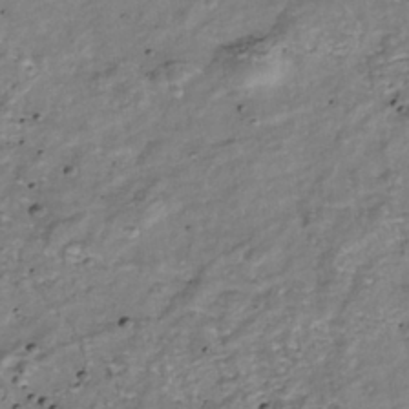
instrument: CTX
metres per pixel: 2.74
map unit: Nhu
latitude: -39.1431
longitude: -81.0269
